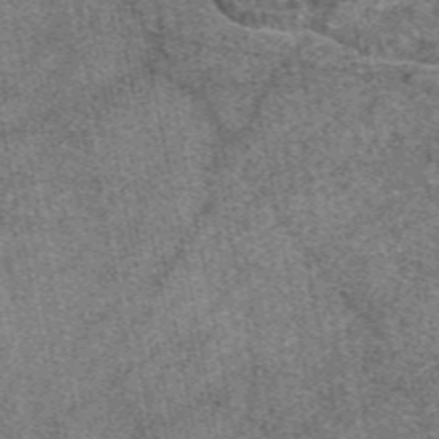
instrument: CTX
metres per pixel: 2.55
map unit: eAb
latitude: 48.0633
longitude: 106.7841
